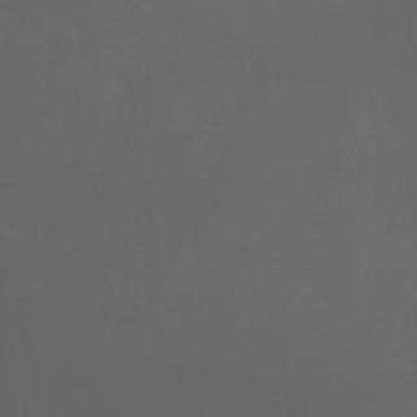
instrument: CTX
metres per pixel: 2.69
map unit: HNb
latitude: -51.6722
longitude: -39.1592
